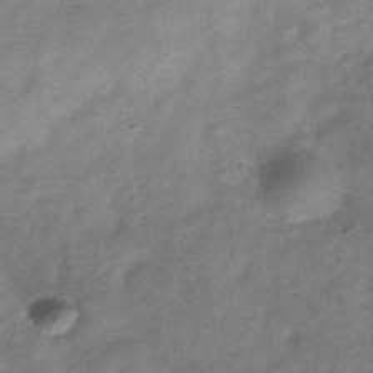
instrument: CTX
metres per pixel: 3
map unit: Hve
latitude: -32.7464
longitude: 89.4076
